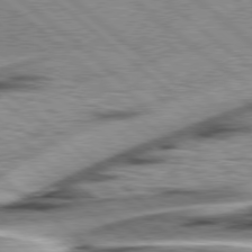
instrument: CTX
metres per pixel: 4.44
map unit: Hpe
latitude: 78.3090
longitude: -156.1199
